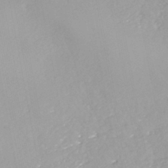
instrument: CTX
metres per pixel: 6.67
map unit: ANa
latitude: -41.1242
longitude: 105.0297
